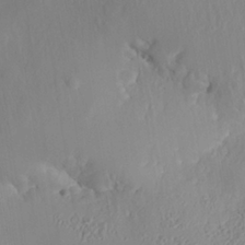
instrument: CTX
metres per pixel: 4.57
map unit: Nhe
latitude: -36.8219
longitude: 138.4062
